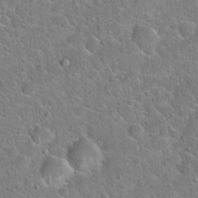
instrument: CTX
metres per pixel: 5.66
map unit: Hto
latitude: 21.0648
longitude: -51.1025
